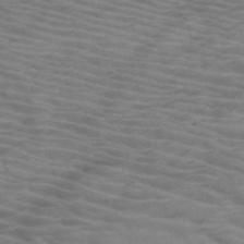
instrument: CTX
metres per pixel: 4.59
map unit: HNb
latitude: -53.6344
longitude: -45.5938
